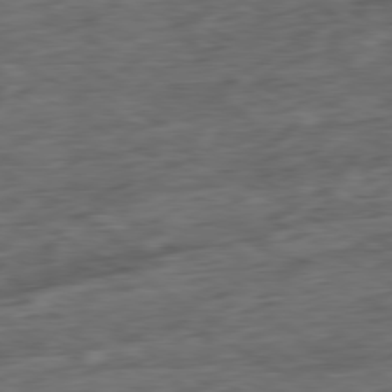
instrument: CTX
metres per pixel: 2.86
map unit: Ap
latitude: -80.4251
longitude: -73.6505
